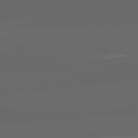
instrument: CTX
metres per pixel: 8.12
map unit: lApd
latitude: 82.0633
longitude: -169.0648
